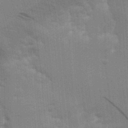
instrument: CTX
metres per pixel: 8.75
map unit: Aa
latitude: 10.1767
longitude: -126.6869
